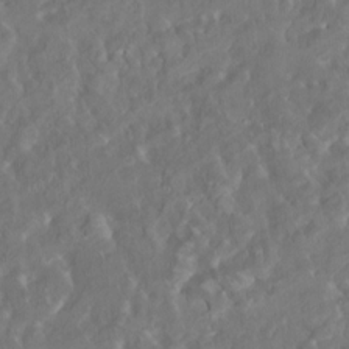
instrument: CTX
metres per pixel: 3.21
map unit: HNhu
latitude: 5.1592
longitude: 10.0283
